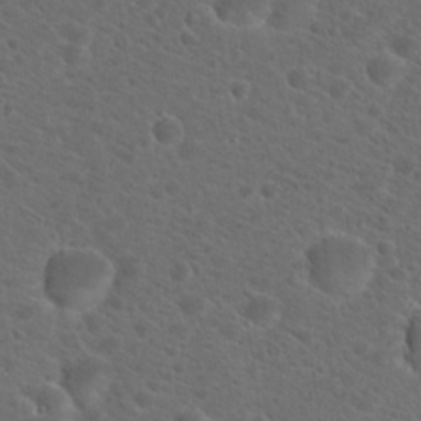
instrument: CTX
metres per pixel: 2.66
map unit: Hto
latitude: 19.9717
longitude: -38.5168
